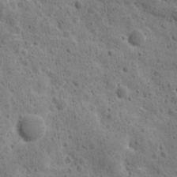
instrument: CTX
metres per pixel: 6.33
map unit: Ave
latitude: 11.0836
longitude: -105.8773
